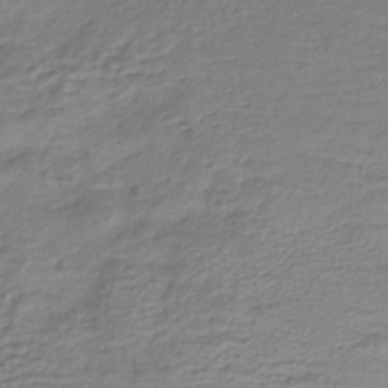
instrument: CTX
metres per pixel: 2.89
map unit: lHb
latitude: -41.6533
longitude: 52.2361
